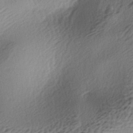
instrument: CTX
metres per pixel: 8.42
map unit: lAa
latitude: -4.2739
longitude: -123.9150
